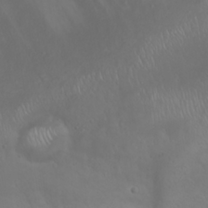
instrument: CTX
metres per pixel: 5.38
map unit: eHh
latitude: 24.6112
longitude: -64.2711
